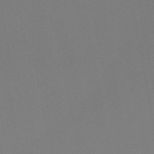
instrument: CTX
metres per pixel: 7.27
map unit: HNb
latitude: -51.6344
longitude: -42.7246
